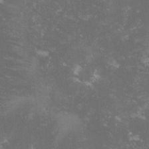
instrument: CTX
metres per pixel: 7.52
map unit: lHvf
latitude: -14.0661
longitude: -99.4804
